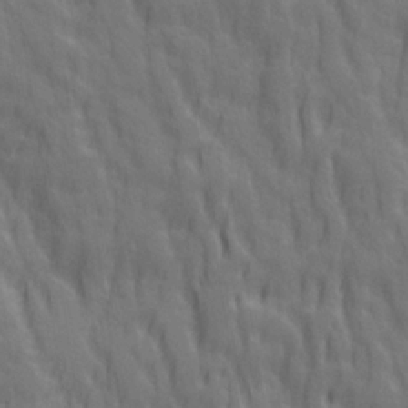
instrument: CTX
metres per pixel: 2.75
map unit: Ave
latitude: 20.2523
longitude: -134.1955
